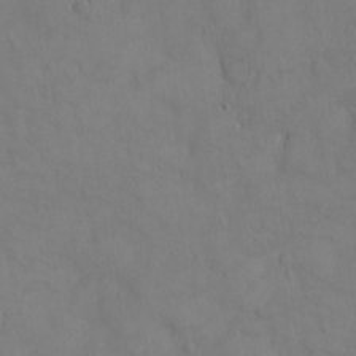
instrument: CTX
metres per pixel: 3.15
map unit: eHh
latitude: -8.7085
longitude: -67.0269
